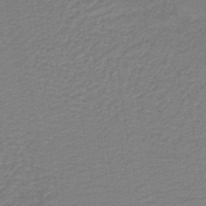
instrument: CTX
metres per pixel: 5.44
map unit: lHb
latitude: -41.4832
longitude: 53.4076
